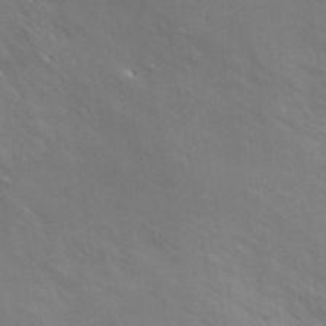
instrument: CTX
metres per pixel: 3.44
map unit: ANa
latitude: 37.4993
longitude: 20.0094
